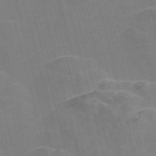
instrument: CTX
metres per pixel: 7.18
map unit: Nve
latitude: -57.5021
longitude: 54.8597
